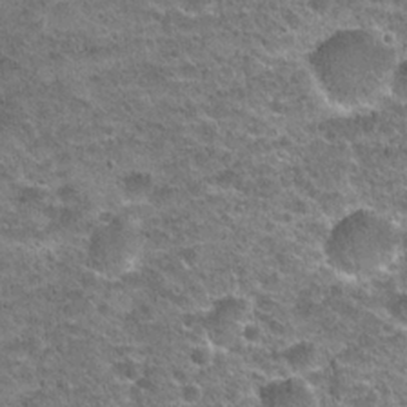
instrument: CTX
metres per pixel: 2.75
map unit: Hto
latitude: 21.2348
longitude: -48.8002
